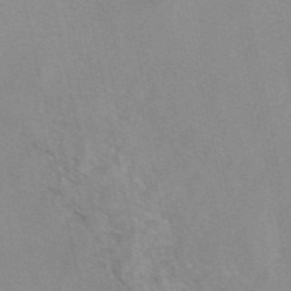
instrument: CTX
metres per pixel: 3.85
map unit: eAb
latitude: 49.2159
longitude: 104.3873
